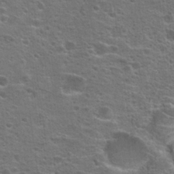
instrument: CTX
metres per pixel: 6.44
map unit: Hto
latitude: 23.6883
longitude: -46.9136
